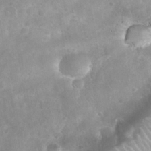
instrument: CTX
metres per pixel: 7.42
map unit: Nhu
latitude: 28.2144
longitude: -64.9325
